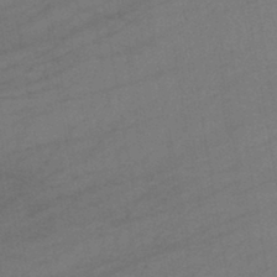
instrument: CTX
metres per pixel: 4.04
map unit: lHb
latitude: -42.3117
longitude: 68.1038
